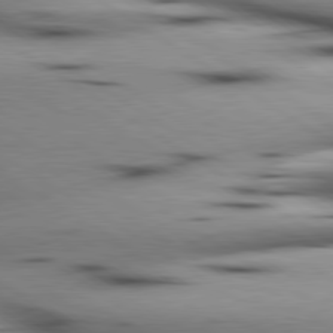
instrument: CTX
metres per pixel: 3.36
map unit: lApd
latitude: 80.1956
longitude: 161.4832
